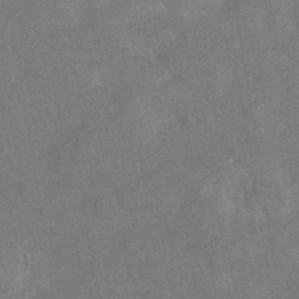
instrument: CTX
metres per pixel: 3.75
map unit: eAb
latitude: 35.3481
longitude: 111.1053
